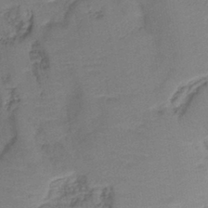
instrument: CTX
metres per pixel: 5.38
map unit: lHb
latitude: -41.2376
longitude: 77.8989
